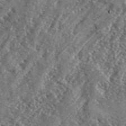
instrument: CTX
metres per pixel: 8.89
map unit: lHvf
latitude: 42.1767
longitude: -89.2348
